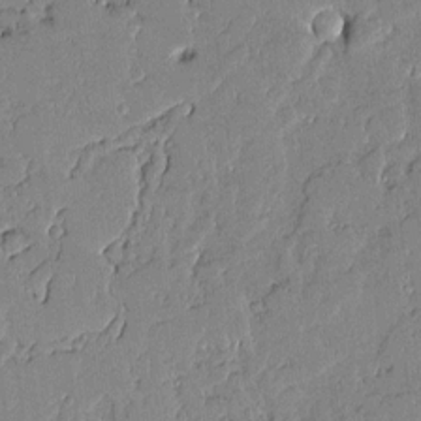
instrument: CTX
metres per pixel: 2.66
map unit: Aa
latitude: 11.2537
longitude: -128.7624
